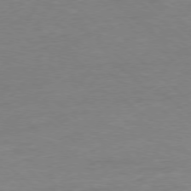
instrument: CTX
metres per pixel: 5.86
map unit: Ap
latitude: -78.2928
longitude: -87.9906
